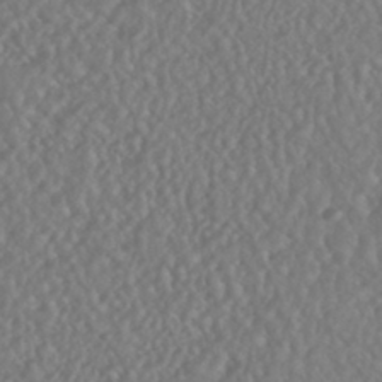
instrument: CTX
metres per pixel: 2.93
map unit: HNhu
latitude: -46.3117
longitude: 104.1794
